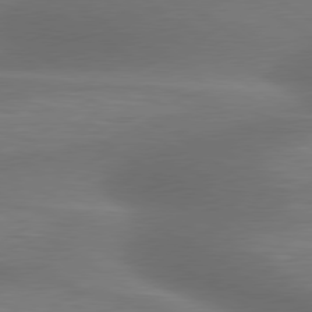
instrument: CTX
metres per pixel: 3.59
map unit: lApd
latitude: 79.5371
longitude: -87.9717
